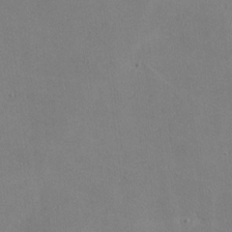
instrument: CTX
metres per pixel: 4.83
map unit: lHvf
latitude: -10.1228
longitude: -100.1767
